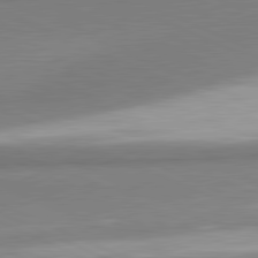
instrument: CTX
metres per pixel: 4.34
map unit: lApd
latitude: 81.2915
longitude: 165.8801
